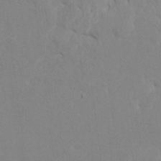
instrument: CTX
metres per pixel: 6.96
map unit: HNhu
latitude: 7.6316
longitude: -1.6316
